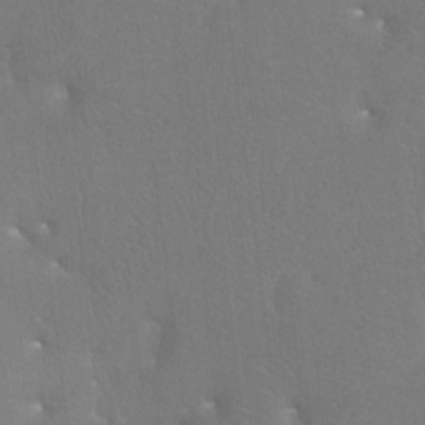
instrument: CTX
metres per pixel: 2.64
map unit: Htu
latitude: -7.3698
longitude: -34.1388
